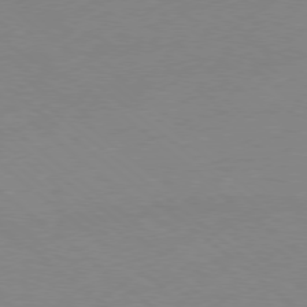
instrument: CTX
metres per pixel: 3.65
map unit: Ap
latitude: -78.8408
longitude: -99.4237
